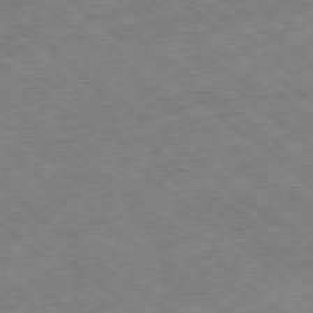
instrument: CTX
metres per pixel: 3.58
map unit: Ap
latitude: -78.9352
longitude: -48.9514
